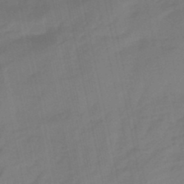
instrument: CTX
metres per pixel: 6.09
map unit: eHb
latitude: -45.7667
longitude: 87.8611
